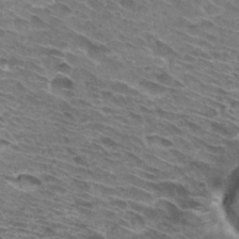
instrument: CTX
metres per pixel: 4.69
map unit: Hto
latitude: 31.3104
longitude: -45.3104
